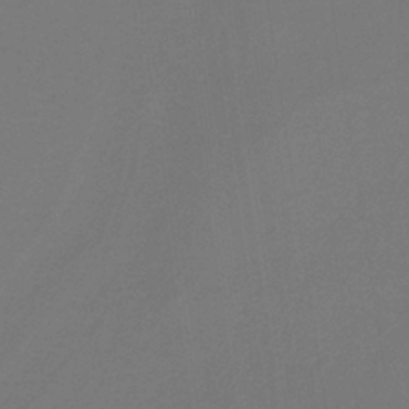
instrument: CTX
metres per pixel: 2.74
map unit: HNb
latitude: -37.8800
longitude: 54.9920
